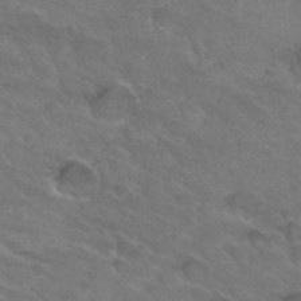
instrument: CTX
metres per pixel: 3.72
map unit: Hto
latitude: 32.5168
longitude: -46.3090
